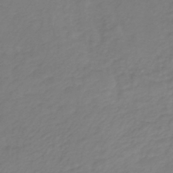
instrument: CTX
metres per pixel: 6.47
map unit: lHb
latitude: -41.8989
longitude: 71.1809
